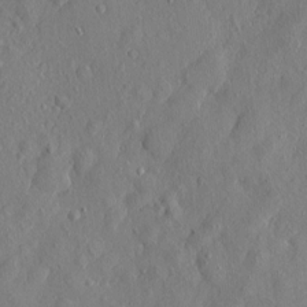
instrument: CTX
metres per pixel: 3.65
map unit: eHh
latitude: 4.2145
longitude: -74.9136
